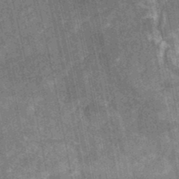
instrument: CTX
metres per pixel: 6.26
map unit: eHb
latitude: -29.7856
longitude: 70.2362
